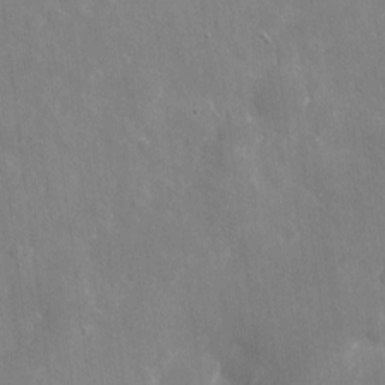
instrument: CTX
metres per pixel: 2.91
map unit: eHh
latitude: 9.6316
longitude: -70.3656
